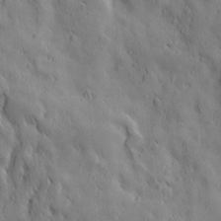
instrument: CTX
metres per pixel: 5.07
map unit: Ave
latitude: 12.5924
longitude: -105.0648
